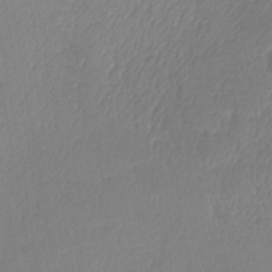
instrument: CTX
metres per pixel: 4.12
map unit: lHb
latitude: -41.0864
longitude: 74.8030
